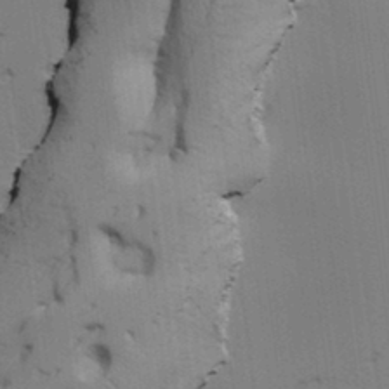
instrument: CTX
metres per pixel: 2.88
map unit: lAvf
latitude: 25.3481
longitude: -111.7828
